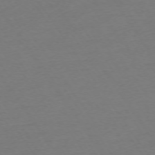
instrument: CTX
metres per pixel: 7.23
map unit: Ap
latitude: -74.2929
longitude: -85.4993
